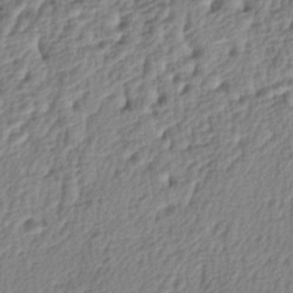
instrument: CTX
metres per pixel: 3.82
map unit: lAa
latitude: -4.1794
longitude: -122.6679
